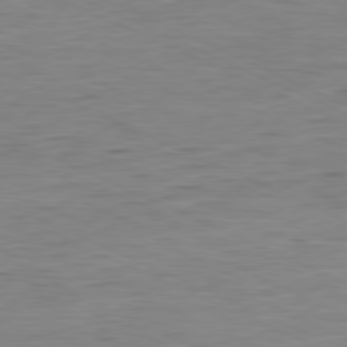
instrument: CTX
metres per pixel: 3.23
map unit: Ap
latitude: -81.0298
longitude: -81.8016
